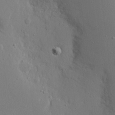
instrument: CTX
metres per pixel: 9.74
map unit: eHh
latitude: 20.8191
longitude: -71.1970
